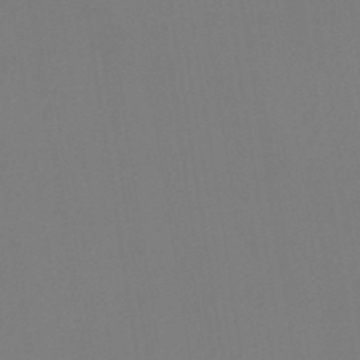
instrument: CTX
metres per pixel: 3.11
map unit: eHb
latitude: -49.7478
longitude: 67.6533
